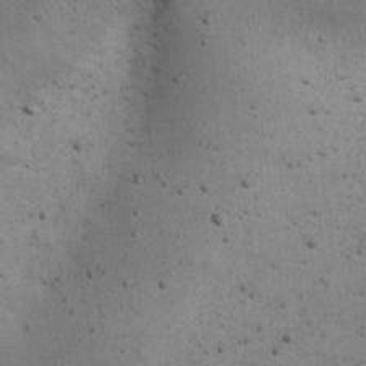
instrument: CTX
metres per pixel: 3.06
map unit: eHh
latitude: 22.5168
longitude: -69.7828
